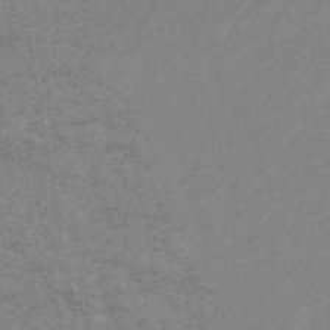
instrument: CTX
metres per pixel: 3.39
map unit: HNhu
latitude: -44.0283
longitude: 89.5966
